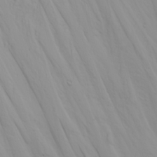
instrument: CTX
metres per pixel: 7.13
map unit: Nhu
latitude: -4.9541
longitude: -84.3656
